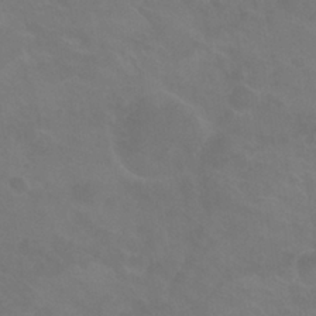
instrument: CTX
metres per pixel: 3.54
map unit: Nhu
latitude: 26.8947
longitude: -54.1200
